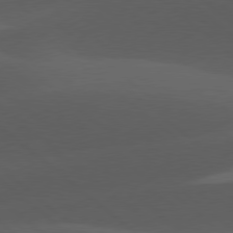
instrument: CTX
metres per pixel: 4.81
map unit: lApd
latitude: 78.1956
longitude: -54.8758
